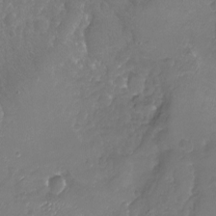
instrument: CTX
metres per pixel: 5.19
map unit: Nhu
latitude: -18.8219
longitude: -58.1200
